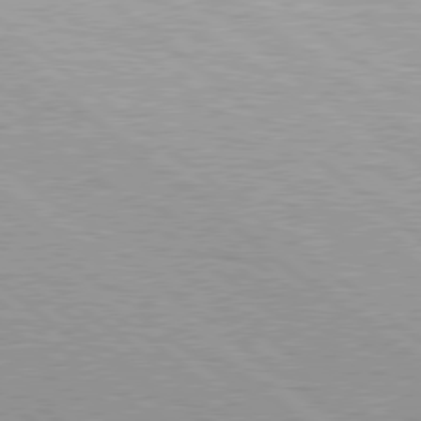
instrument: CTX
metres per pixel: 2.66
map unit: Hpe
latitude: 78.7058
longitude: -140.8758
